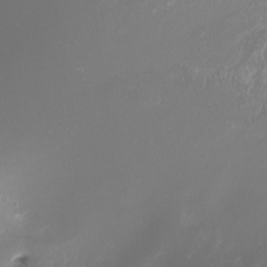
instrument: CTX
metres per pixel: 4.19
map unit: Nhu
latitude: -8.1039
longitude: -94.5546
